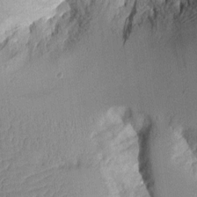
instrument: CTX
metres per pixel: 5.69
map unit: Aa
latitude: 10.3278
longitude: -127.4049
